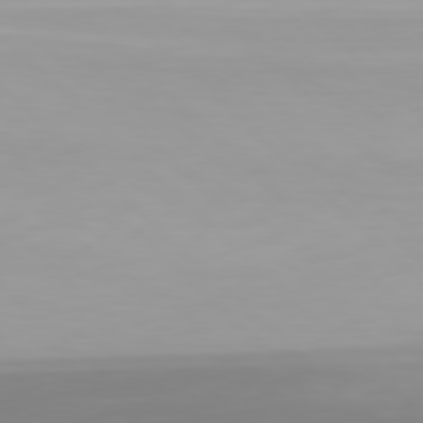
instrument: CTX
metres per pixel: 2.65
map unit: Hpe
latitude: 77.4237
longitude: -173.3481
